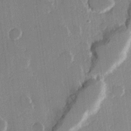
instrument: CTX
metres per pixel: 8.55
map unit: Hve
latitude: 22.3089
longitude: 148.3496
